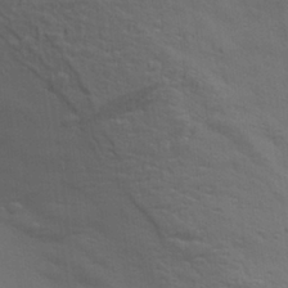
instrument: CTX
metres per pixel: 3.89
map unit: Aa
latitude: 27.8772
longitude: -138.8191
